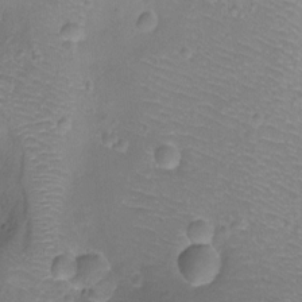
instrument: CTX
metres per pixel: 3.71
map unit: Ht
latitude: -8.2550
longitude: -21.0837
